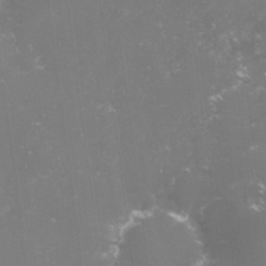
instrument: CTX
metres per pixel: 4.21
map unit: lHvf
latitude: -15.6722
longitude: -101.0836
